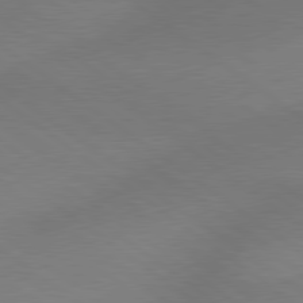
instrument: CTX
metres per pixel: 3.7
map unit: lApd
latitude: 79.4427
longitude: 179.5210
